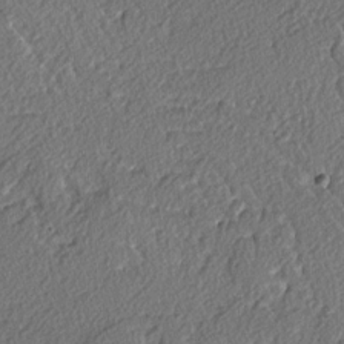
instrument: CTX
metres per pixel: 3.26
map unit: lAvf
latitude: -3.3698
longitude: -109.0080
